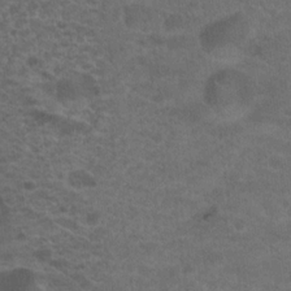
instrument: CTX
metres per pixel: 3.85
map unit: Hto
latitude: 19.7638
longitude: -39.2537
